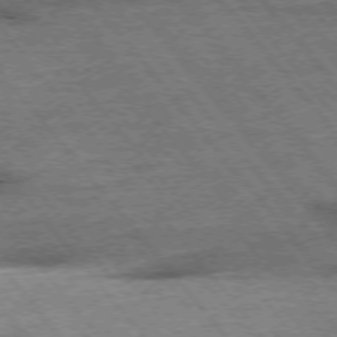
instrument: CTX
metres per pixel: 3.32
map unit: Hpe
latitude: -75.9367
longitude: -21.6127
